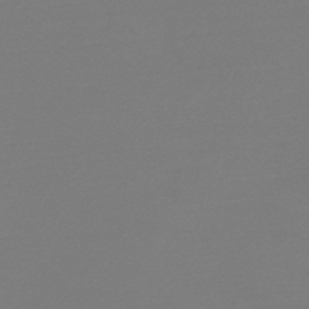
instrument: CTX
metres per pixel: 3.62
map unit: HNb
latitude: -44.4629
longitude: -45.1781
